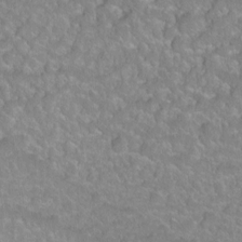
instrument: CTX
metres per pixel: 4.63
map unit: Ht
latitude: 1.7260
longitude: -32.6302
